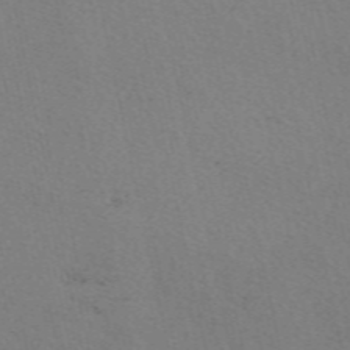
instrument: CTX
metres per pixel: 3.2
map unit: eAb
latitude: 50.9891
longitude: 109.0108
